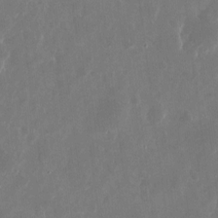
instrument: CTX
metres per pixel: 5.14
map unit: eHh
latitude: 10.6302
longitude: -71.6127
